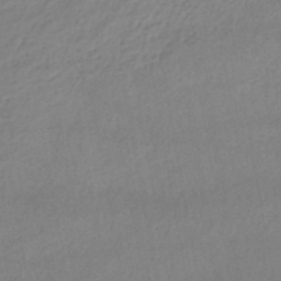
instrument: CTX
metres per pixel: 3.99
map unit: lHb
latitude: -45.5210
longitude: 61.7289
